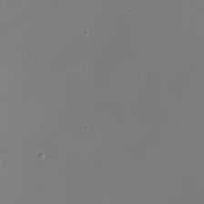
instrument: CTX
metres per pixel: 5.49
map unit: eHh
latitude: -4.8786
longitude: -78.7435
